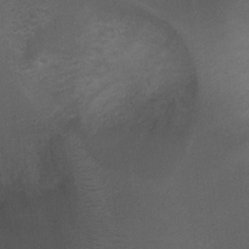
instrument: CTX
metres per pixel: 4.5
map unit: Ht
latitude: 1.7449
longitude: -24.6112
